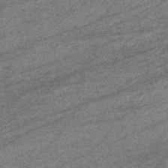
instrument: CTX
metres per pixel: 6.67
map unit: eHb
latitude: -33.8801
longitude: 70.9353
